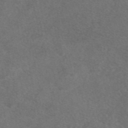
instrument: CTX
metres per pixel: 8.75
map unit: eAb
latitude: 48.3845
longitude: 108.3495
